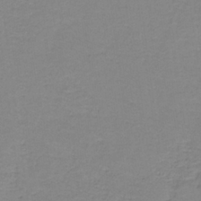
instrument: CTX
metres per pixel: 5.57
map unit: eAb
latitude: -36.1605
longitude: 53.1242
